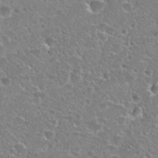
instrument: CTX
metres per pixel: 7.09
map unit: Hto
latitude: 27.4049
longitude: -50.8569
